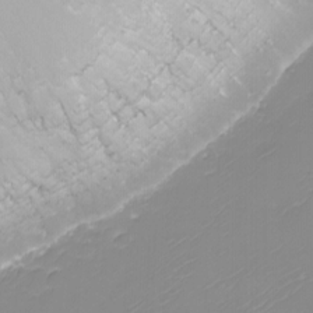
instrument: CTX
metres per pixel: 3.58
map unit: Nhu
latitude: -8.8219
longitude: -82.0822
